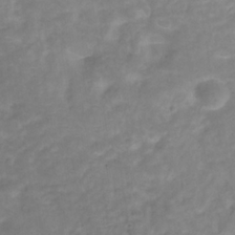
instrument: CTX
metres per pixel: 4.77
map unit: Hve
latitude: -32.1039
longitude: 93.1620
